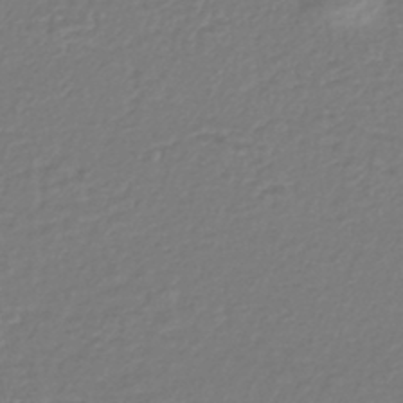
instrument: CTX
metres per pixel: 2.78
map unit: lHb
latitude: -43.6343
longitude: 69.3509
